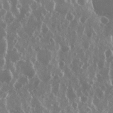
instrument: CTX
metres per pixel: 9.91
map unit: eHh
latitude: 34.7813
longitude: -58.6302
